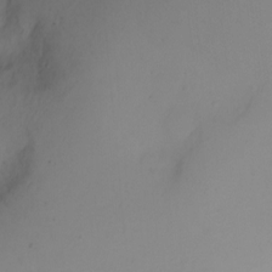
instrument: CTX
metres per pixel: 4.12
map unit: Hto
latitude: 2.3089
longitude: -36.4223
